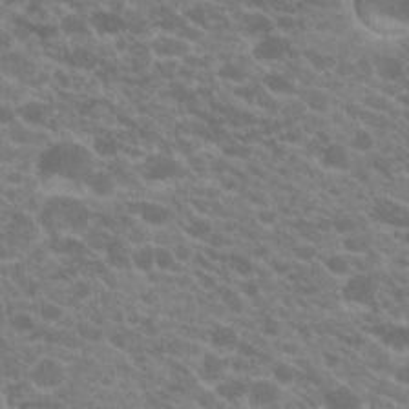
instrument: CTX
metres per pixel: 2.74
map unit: Hto
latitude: 20.1389
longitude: -35.9906
